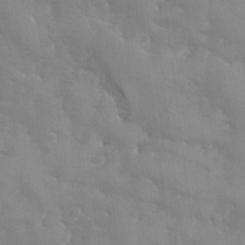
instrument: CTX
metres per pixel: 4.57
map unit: Ave
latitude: -8.8597
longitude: -117.5371
